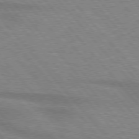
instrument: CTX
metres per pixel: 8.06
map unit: lApd
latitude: 76.3089
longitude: -83.8772
